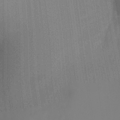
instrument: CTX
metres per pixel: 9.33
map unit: Ht
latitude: -4.2739
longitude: -27.2915
